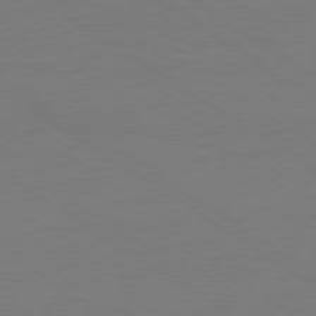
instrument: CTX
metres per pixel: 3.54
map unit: Ap
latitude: -79.9178
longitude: -59.2537
